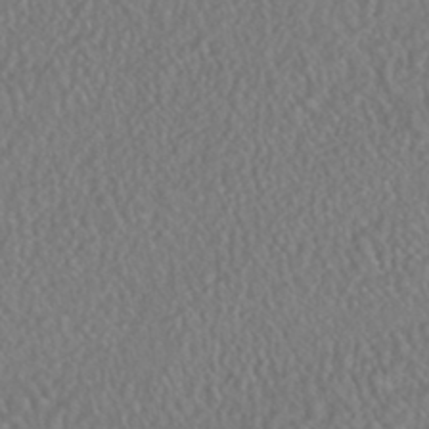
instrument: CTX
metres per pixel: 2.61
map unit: HNhu
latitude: -46.4251
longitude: 104.1417
